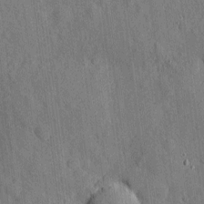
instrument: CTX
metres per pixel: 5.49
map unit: eHh
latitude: 4.1011
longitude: -73.3860
